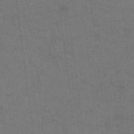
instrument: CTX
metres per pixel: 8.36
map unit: eHh
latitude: 15.1026
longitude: -62.7436
